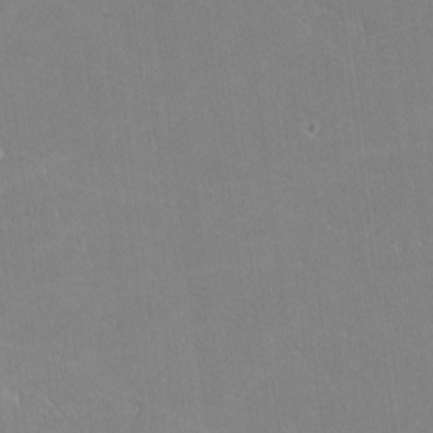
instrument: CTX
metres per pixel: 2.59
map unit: lHvf
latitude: -11.7289
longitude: -104.2901
